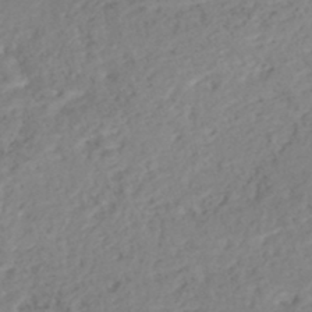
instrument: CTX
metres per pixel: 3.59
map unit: Nhe
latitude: -46.9919
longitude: -172.4978
